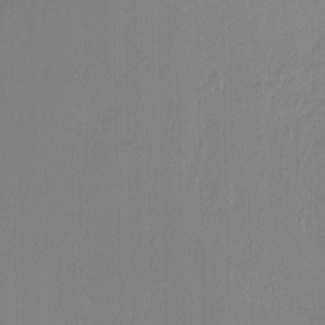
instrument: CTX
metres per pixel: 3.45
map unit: Ht
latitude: -8.5196
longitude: -37.3104
